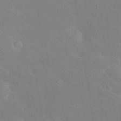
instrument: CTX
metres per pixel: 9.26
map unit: Nhu
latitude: 30.5546
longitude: -58.6680
